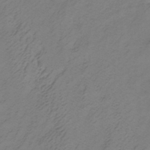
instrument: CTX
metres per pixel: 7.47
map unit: lHb
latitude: -35.2565
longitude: 70.5385
